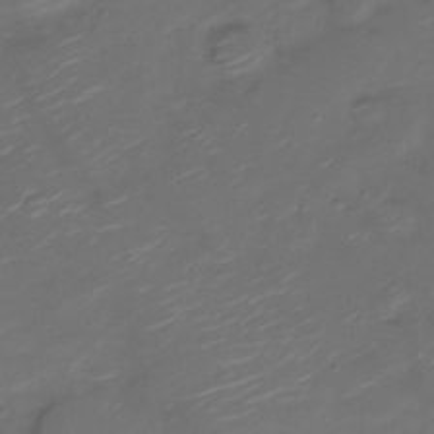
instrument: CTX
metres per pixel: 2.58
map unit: Nve
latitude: -20.6707
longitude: 105.2754
